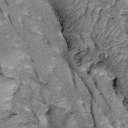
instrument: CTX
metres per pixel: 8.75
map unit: Htu
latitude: -2.5195
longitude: 150.1227
